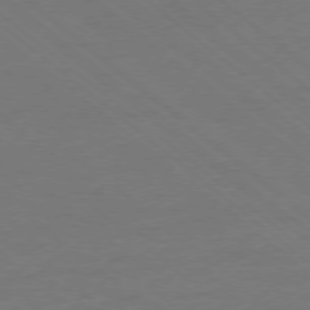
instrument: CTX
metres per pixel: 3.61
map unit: Ap
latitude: -78.2172
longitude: -56.3845
